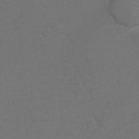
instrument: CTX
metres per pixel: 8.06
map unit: Hto
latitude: 6.2334
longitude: -30.8002
